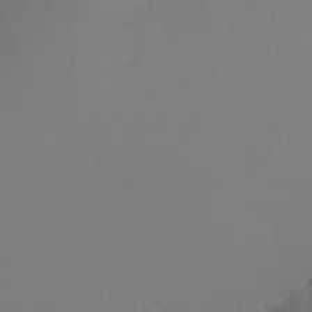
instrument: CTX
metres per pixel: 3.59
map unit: Nhu
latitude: -11.5399
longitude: -65.2726
